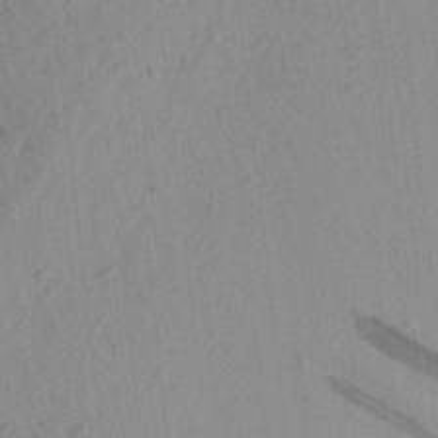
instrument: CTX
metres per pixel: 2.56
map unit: Aa
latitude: 22.7813
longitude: -147.9906
